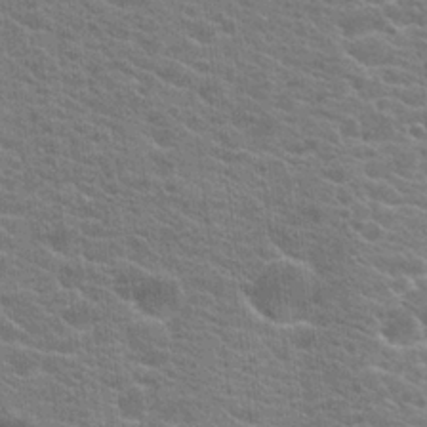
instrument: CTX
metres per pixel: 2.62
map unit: Hto
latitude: 19.8583
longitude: -37.6883
